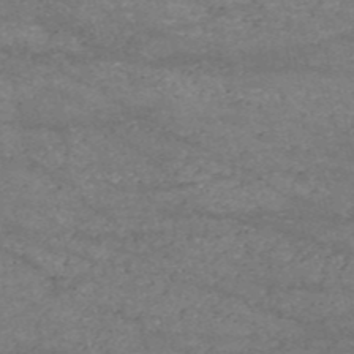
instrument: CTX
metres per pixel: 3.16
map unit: HNb
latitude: -53.5777
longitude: -38.5924
